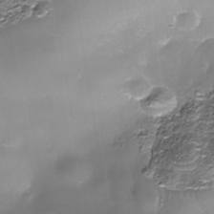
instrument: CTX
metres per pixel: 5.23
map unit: Nhe
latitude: -35.8233
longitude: -89.8773
